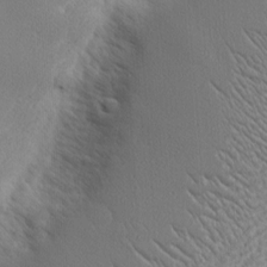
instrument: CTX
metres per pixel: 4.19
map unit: Nhu
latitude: 2.0444
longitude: -76.8002
